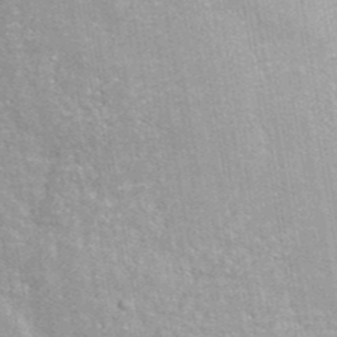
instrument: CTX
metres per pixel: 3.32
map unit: eAb
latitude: 42.8758
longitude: 106.5574
